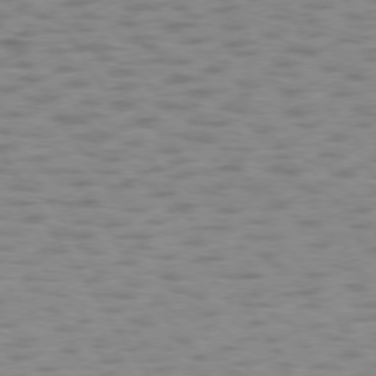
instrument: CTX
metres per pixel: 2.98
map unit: lApd
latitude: 74.3467
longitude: -50.9702
